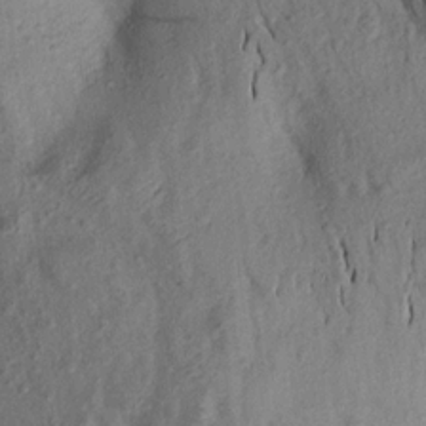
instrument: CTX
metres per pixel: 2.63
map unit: Aa
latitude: 16.7435
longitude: -146.8191
